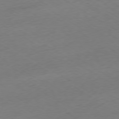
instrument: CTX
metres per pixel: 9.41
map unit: Ap
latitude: -78.7652
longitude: -57.8394
